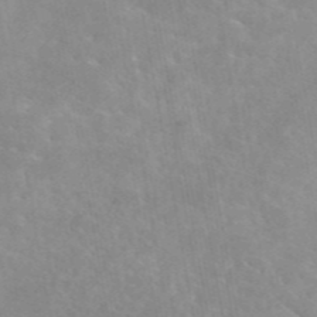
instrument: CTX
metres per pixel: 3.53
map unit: eAb
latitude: 45.1592
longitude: 124.6707
